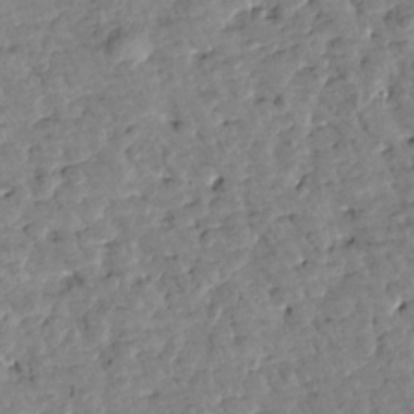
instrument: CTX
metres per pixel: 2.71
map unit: Htu
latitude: 1.3481
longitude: 179.9745
